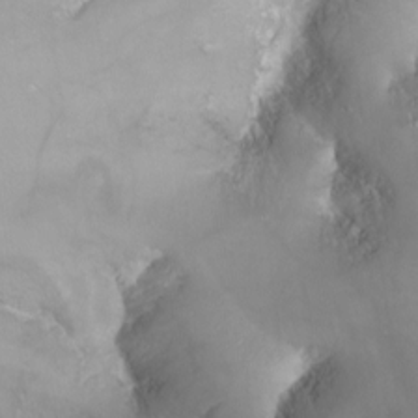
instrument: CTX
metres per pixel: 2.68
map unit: Nhu
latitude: -12.1795
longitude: -68.5357
